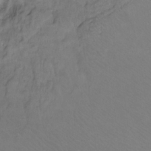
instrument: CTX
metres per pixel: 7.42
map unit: Ht
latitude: -10.0661
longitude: -38.8947
